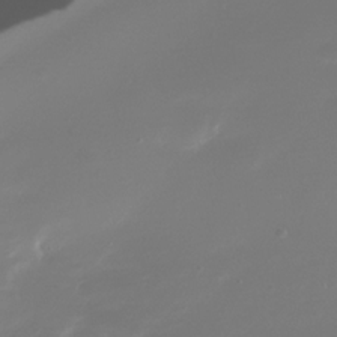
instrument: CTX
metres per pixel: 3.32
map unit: Nhe
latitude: -33.4077
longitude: -116.5924
